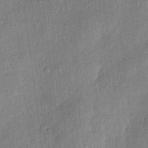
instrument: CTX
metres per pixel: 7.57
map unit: eHh
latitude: 4.5924
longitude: -74.3656
